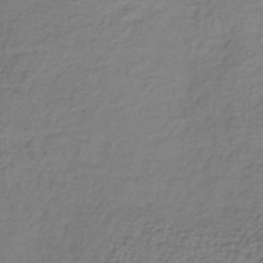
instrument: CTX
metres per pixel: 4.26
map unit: lHb
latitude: -37.5966
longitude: 61.3321
